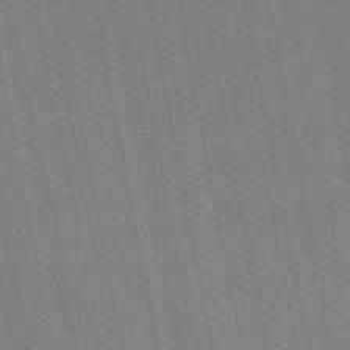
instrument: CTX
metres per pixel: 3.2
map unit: HNb
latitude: -37.1242
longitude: 57.1431
